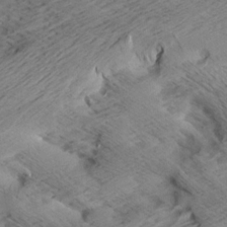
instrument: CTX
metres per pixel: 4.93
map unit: Aa
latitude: 7.4426
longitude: -140.1388
